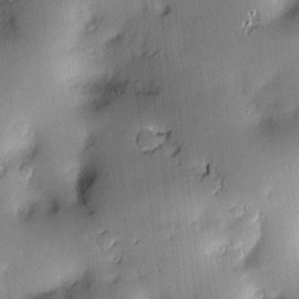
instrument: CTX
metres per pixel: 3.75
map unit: Hve
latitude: -10.1039
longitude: 175.6154
